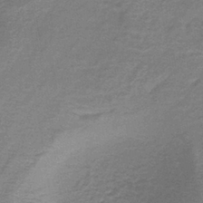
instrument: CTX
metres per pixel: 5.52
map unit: lHb
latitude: -39.2376
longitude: 60.0283
